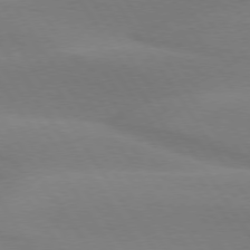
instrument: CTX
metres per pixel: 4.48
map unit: lApd
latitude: 75.3671
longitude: -66.3656
